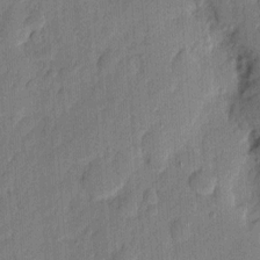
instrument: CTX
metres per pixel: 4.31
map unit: eHh
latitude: 7.3293
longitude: -73.4994
